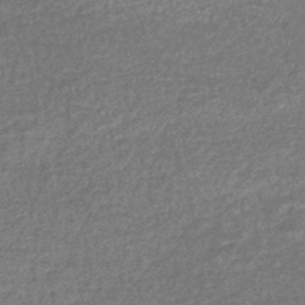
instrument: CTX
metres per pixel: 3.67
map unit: HNhu
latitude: -47.8800
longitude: 103.9745
